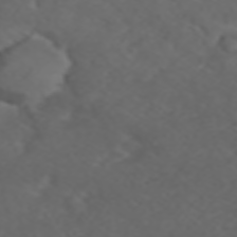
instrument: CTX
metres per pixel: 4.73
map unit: ANa
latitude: 45.2726
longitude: 21.8422
